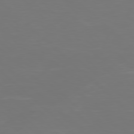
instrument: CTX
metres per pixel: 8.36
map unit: Hpe
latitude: 78.0822
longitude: -124.6301
